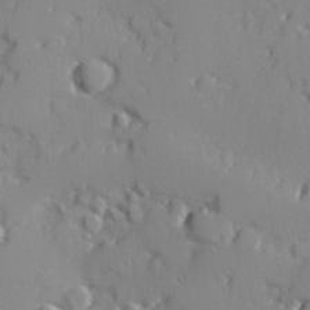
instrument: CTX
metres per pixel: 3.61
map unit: Ave
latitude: 12.2523
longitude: -101.6127
